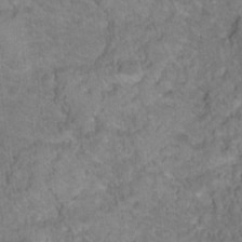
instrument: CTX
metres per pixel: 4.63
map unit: Hto
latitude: 18.3845
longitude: -37.5749
